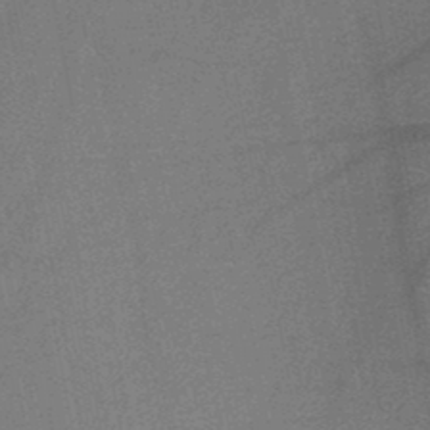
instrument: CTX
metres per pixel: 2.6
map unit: HNb
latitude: -47.0108
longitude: -39.6127
